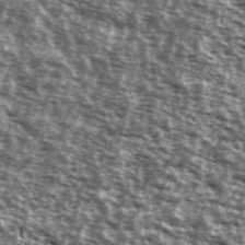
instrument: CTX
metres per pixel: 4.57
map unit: Ave
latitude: 40.0633
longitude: -108.7246
